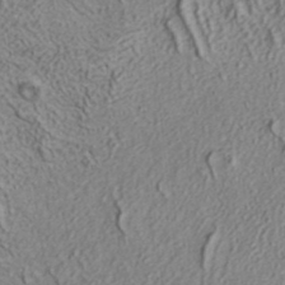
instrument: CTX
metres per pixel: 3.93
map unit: ANa
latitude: 35.5182
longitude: 13.4266
